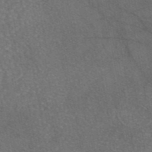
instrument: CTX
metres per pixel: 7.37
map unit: eAb
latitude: 45.7260
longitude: 108.5574
